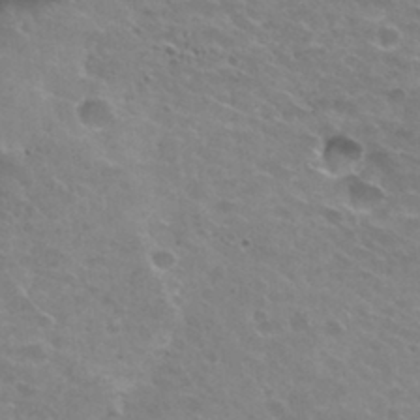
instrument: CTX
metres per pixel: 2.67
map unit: Hto
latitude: 30.7625
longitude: -47.7261
